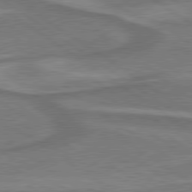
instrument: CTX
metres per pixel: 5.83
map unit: lApd
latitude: 79.6694
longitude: 171.2187
